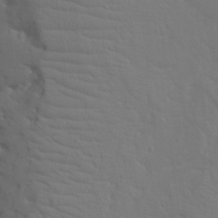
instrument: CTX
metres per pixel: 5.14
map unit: Nhu
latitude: 20.0633
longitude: -73.7261
